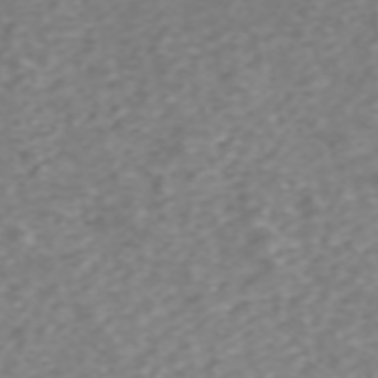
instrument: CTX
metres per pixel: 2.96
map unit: ANa
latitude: 45.3859
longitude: 22.1228
